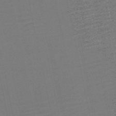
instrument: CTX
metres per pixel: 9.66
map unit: HNb
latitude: -52.1039
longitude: -48.0444
